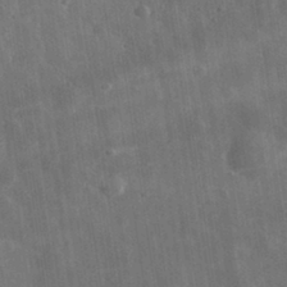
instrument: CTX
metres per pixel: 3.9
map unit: eHh
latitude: 31.6316
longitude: -78.1956
